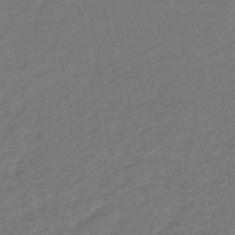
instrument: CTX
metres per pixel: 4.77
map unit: lHb
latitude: -41.9556
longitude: 76.2173
